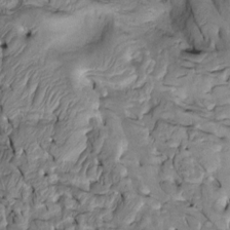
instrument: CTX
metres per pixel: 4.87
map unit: Htu
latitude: -2.3684
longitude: 149.8045
